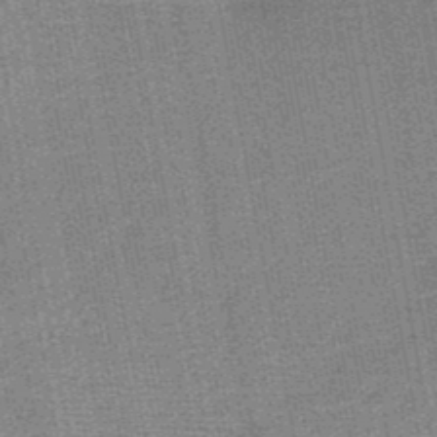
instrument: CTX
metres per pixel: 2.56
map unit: HNb
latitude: -49.0109
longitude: -40.9324
